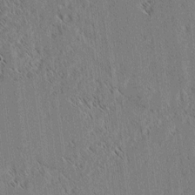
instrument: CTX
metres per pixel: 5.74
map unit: lAvf
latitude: 3.1214
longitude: -106.5546
